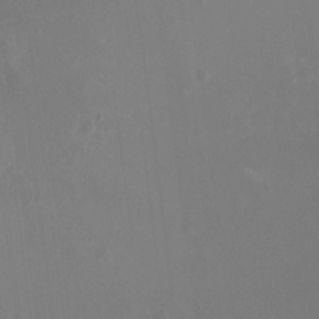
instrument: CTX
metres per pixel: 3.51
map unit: HNhu
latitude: -2.6329
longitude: -1.1970
